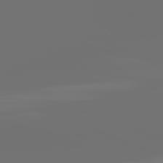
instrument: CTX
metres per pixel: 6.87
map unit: lApd
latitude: 81.8961
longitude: -164.7246
